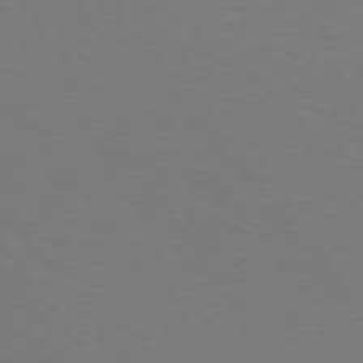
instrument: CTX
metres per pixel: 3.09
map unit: Hpe
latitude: 75.6883
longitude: -138.6113
